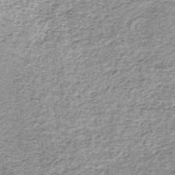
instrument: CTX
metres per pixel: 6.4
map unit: lHb
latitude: -36.8030
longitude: 65.0487
